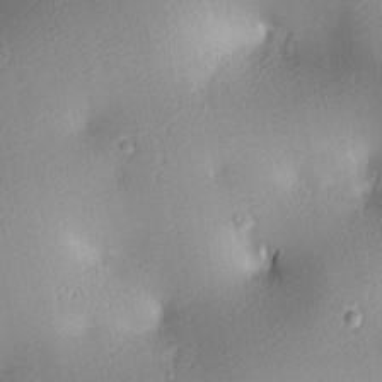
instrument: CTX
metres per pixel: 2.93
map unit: lAa
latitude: 3.1592
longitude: -116.3656
